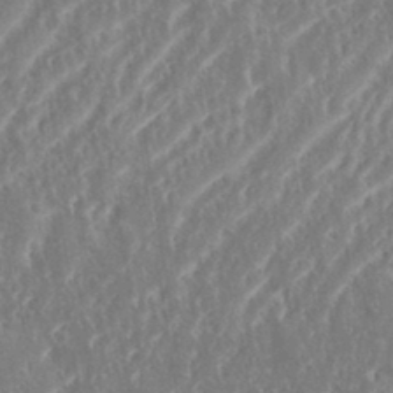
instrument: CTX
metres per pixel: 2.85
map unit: eHh
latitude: 34.8002
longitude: -134.2333
